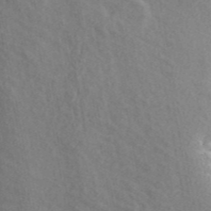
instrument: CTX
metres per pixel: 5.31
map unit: ANa
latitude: 44.5734
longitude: 47.5021
